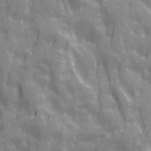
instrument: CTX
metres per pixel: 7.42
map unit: Ave
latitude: 20.3279
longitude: -132.5924
